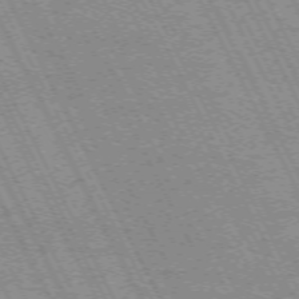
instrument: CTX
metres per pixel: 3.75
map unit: Hpe
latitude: -71.1998
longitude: 14.4251
